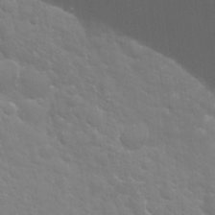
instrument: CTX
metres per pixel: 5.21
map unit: Nhu
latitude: 26.2712
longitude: -51.8583
